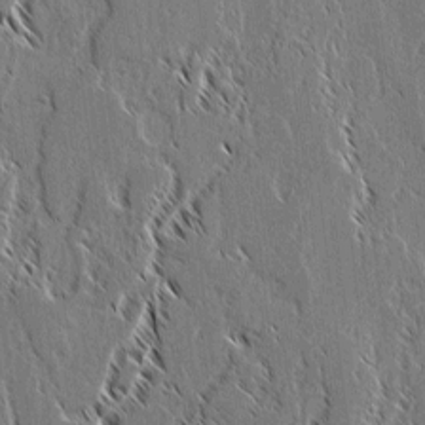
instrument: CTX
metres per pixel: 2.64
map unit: lAvf
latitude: 2.3278
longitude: -106.6302
